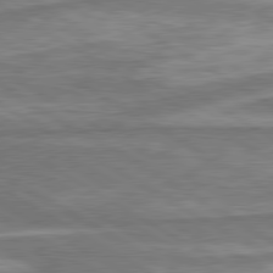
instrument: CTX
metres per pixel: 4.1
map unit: lApd
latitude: 80.3845
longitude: -177.5749
